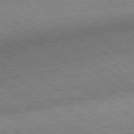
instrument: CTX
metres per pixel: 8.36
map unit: Hpe
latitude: -80.3873
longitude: 18.6330
